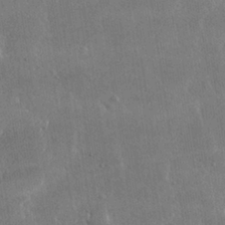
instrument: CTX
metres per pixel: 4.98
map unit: lHvf
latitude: 31.0459
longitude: -92.5356
